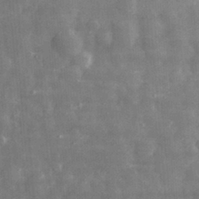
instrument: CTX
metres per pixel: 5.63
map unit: eHh
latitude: 31.6883
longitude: -71.3670
